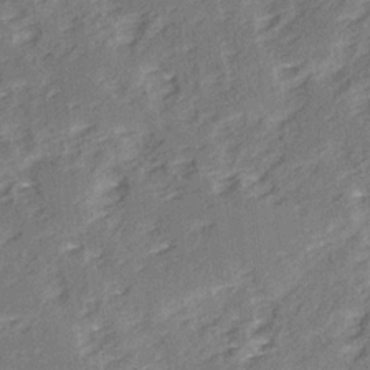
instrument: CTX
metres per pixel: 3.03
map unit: Ave
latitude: 15.1970
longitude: -104.0444
